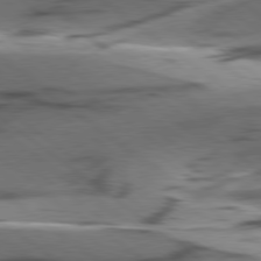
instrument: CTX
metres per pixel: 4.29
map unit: lApd
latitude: 79.0270
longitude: -50.7813
